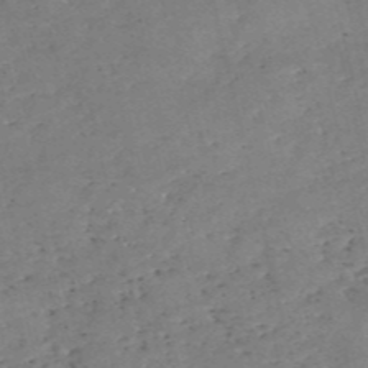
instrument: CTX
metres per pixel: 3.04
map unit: eHh
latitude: -55.2376
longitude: -91.1403
